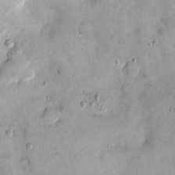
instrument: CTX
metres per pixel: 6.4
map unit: Ht
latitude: -5.0108
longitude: -14.2334
